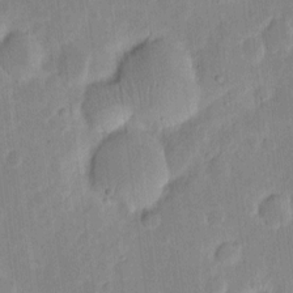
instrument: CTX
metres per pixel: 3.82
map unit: eHh
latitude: 6.7057
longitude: -70.3089
